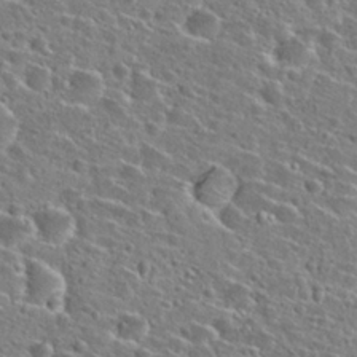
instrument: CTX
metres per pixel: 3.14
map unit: Hto
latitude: 25.9150
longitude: -47.0837
